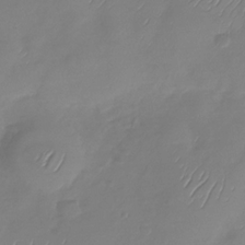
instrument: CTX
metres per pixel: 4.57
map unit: Nhu
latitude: -28.8597
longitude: -59.1214
